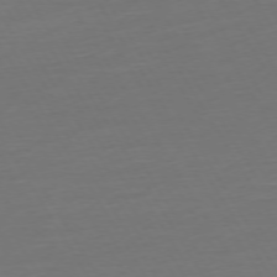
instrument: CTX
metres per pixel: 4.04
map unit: Ap
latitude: -74.9542
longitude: -68.6491
